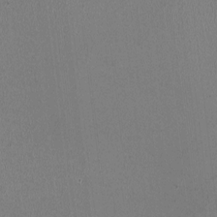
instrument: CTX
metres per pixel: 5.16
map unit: HNhu
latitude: -1.3510
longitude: -1.4993
